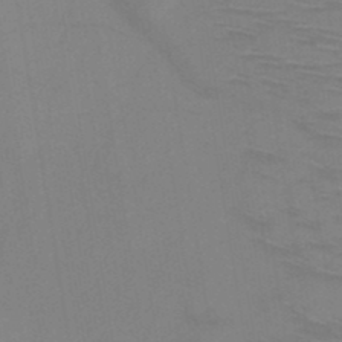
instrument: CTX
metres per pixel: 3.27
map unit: HNb
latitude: -49.1431
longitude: -45.1403
